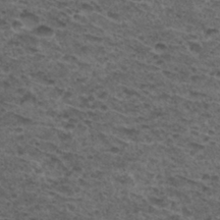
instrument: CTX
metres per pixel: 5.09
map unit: Hto
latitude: 32.9703
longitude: -48.0822
